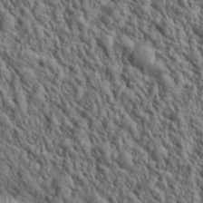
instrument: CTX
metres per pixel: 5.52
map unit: Aa
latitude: 23.3671
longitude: -143.8017
